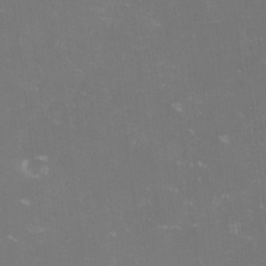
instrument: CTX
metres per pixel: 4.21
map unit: lHvf
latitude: -14.3496
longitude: -100.5924
